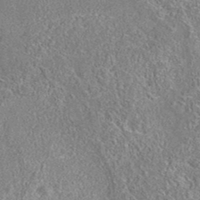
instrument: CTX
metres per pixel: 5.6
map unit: eAb
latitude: 35.7827
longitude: 113.0487
